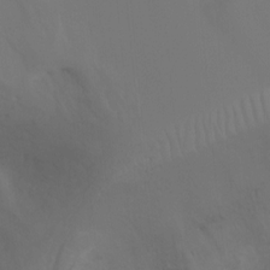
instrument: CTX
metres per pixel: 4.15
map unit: Ht
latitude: -10.7274
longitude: -27.9528
